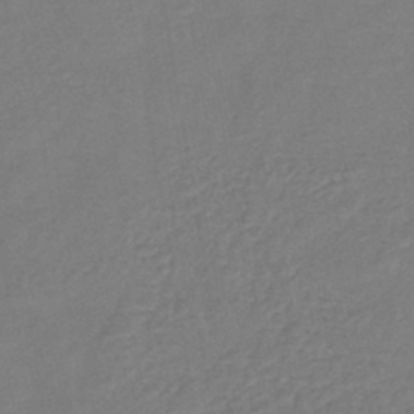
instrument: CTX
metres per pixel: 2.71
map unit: lHb
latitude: -42.1983
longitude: 76.2739
